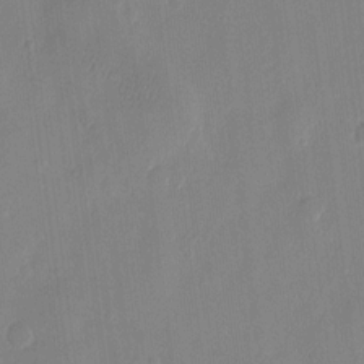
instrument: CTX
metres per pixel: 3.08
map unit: eHh
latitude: 12.3090
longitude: -70.5735
